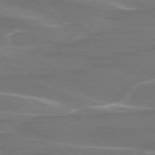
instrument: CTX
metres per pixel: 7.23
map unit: lApd
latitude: 74.9703
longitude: -61.9528
